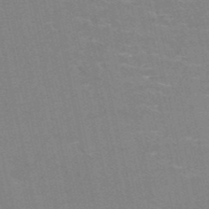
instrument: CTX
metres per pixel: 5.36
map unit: HNb
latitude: -52.0094
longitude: -43.7828
